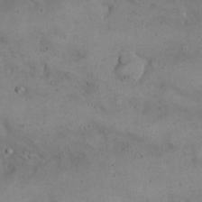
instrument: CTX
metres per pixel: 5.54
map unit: eHh
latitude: 21.4049
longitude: -61.2915
